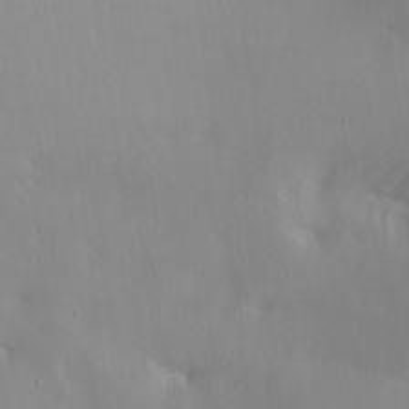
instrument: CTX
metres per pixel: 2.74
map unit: lAa
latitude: 20.1956
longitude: -138.3467
